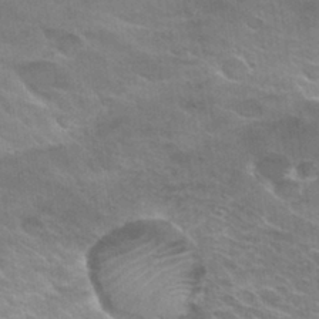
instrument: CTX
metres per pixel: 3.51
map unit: Hto
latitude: 30.0444
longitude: -43.1214
